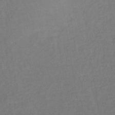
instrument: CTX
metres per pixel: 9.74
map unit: lHb
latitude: -39.7667
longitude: 69.0297
